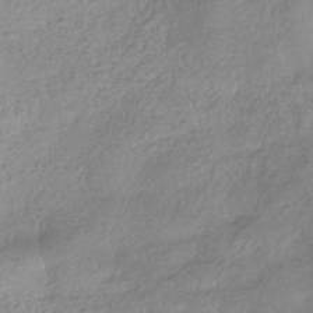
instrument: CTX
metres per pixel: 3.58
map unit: eHb
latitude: -37.4076
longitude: 81.2565
